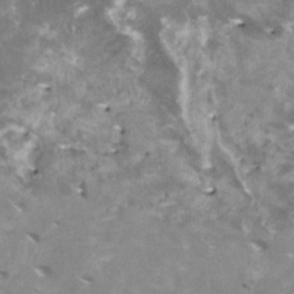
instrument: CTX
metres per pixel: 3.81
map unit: HNhu
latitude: -0.0661
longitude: 5.4454
